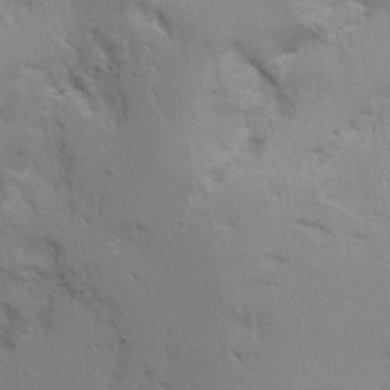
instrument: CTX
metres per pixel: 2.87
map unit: lHvf
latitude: 21.9339
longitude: 146.1039
